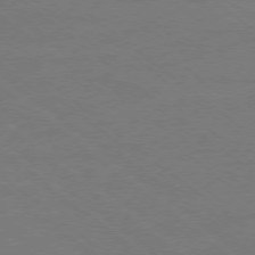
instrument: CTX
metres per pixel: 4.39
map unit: Ap
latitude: -79.0486
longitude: -54.9891
